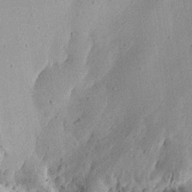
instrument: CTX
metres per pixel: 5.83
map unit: Aa
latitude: 12.7624
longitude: -140.1388
